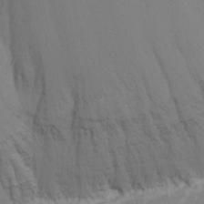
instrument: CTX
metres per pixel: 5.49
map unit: Nhu
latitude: -7.4643
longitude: -90.0444
